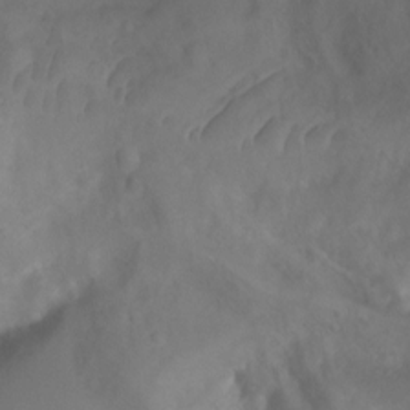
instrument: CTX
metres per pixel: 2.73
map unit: Ht
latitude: 1.6882
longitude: -35.1592
